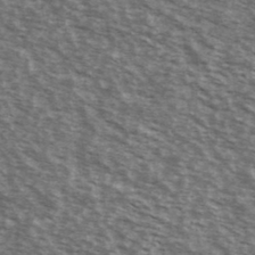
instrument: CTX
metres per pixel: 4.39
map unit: Ave
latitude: 39.0458
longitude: -109.7638
